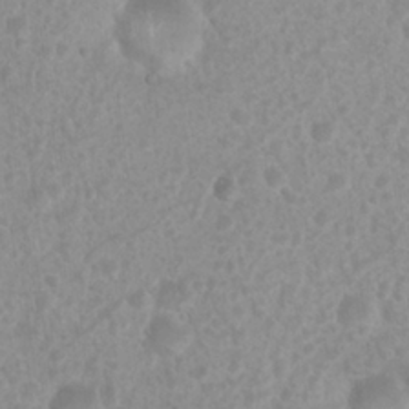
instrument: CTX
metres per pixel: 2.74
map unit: Nhu
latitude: 7.6694
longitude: -21.3293
